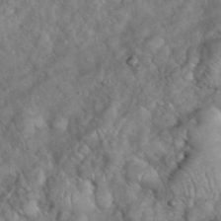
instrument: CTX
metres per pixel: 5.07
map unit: eHh
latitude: 38.9514
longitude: -57.1592
